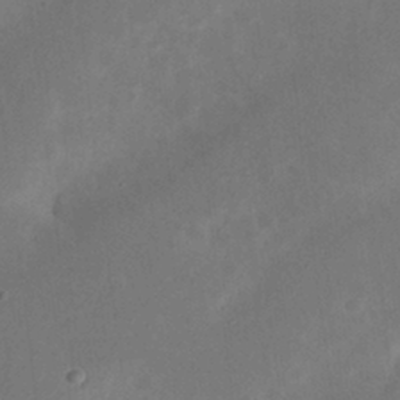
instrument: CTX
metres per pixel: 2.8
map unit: eHh
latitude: 23.7827
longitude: -70.1011
